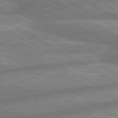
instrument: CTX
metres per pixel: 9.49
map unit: lApd
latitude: 80.3656
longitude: -167.8016
